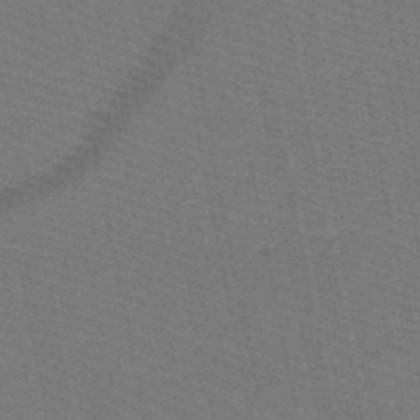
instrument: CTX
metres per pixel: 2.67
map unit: HNb
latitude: -48.7463
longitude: -41.2159
